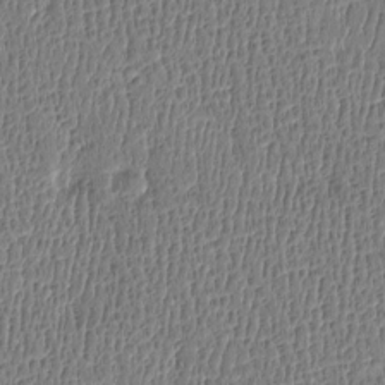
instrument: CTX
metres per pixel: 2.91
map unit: Htu
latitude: -4.8408
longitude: 175.8044
